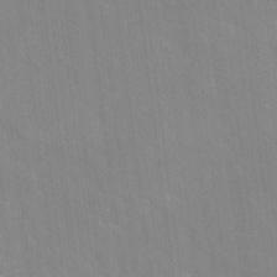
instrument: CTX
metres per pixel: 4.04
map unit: Ave
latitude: 19.0836
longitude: -136.4979
